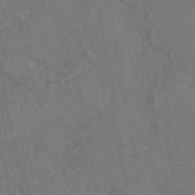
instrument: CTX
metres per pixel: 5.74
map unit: eAb
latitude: 47.5560
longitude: 108.7652
